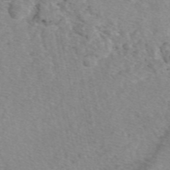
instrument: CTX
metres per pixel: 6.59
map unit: eAb
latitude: 49.0647
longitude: 111.1431
